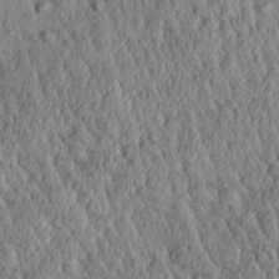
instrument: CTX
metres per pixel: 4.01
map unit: Aa
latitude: 30.2523
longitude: -137.3104
